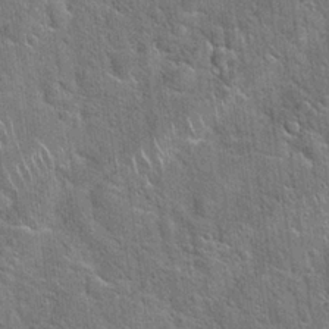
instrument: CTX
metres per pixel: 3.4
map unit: Hto
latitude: 21.4049
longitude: -51.5938
